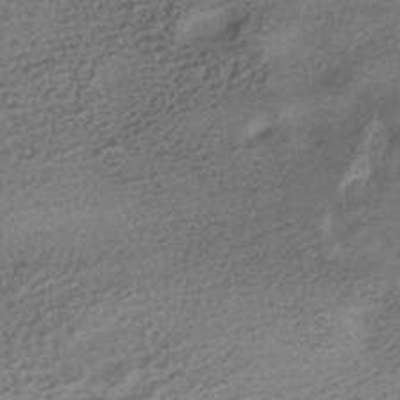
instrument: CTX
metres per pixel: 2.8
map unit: HNhu
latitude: -40.7085
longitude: 99.0297
